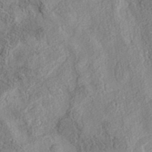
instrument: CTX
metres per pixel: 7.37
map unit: eAb
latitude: 35.6505
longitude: 108.1228
